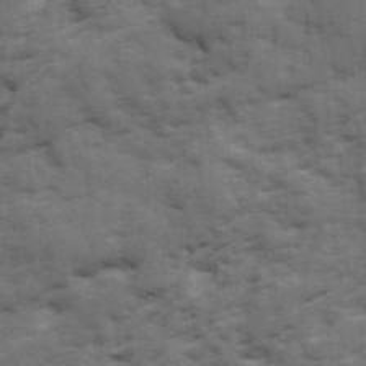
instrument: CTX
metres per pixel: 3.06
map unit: Ave
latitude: 18.7057
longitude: -129.8583
